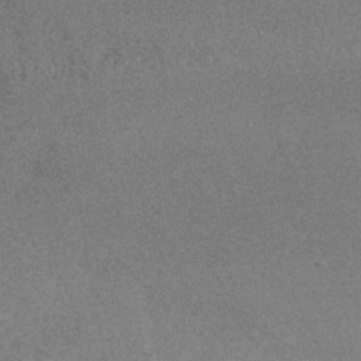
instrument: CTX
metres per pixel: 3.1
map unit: HNhu
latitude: -44.0094
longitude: 94.0094
